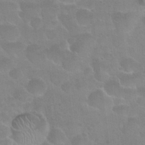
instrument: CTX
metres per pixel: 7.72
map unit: Hto
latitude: 24.3278
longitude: -50.9324
